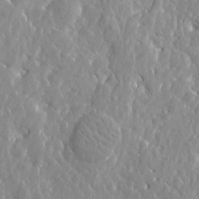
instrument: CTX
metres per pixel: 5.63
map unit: Htu
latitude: -2.4062
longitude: 179.5966
